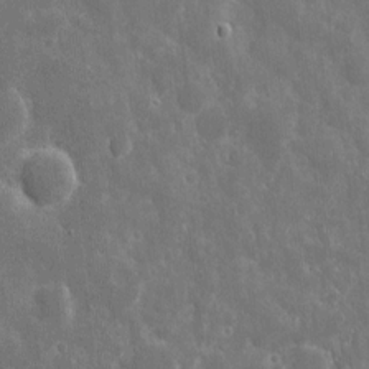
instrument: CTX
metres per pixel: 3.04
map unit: eHh
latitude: 7.6694
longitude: -69.9150
